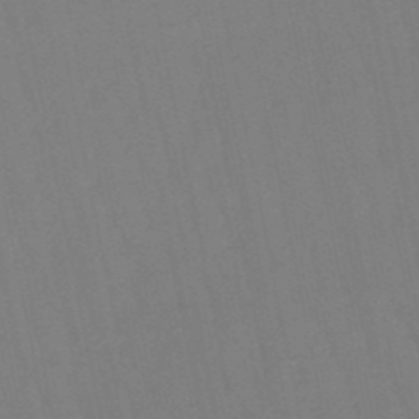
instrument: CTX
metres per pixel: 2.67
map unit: lHb
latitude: -50.2361
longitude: 71.2376
